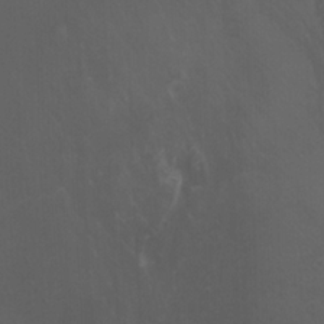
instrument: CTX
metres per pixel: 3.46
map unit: Htu
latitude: -3.5966
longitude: -72.5357
